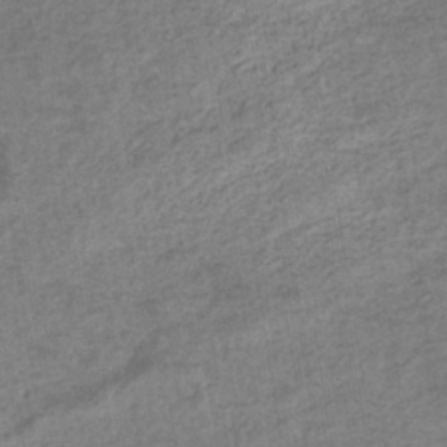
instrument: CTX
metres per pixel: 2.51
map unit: eHb
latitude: -35.3510
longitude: 78.1039
